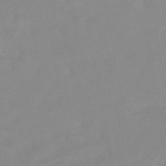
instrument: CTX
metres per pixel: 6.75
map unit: eHb
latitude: -44.7652
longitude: 84.7274
